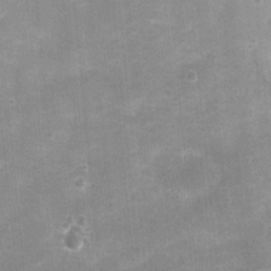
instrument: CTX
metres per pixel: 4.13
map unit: Nhu
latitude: 2.4412
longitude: -17.8772
